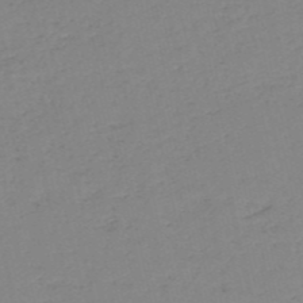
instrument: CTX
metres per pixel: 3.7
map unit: HNb
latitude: -53.5966
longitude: -39.2159
